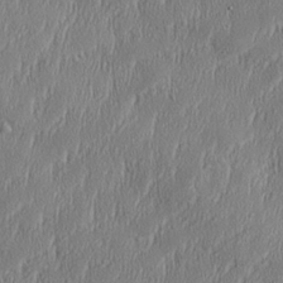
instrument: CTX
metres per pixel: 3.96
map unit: Aa
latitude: 28.2522
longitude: -137.8961
